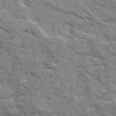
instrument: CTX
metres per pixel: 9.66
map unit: Ave
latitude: 16.9703
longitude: -131.6316
